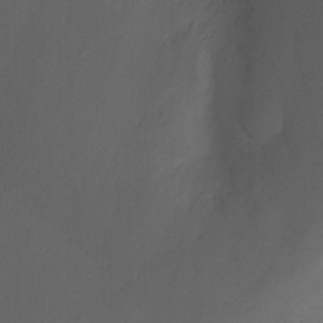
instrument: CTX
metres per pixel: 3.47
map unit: Ht
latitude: 0.8758
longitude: -21.2537
